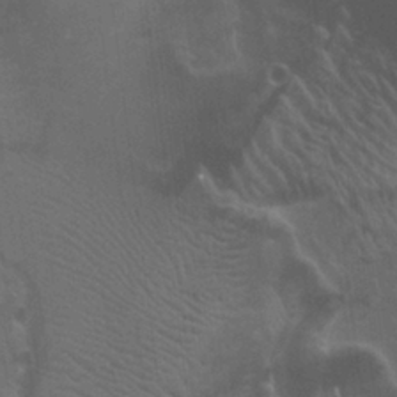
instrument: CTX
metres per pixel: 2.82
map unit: Ht
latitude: -0.8408
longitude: -17.1025
